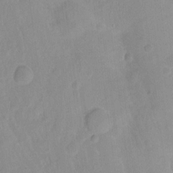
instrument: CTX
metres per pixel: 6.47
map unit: Hto
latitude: -12.2362
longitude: -39.0836
